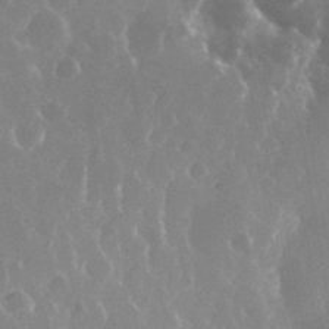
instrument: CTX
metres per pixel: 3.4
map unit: eHh
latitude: 34.5356
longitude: -58.6680
